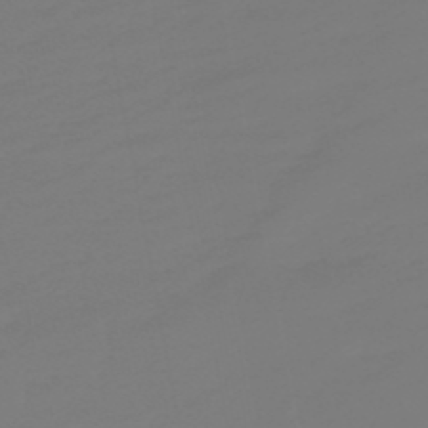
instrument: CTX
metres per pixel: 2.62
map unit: lHb
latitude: -49.9178
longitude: 82.2928
